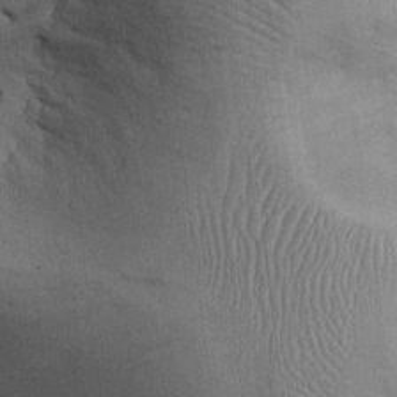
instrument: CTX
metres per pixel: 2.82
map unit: Ht
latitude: -3.5966
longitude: -14.0255
